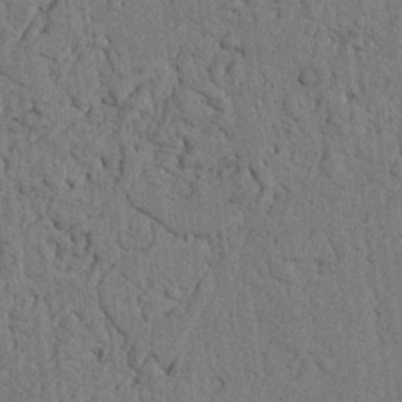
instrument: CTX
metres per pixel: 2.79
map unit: Nhu
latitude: 20.4223
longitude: -76.1011
